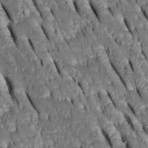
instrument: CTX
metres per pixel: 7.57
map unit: Htu
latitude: -0.8219
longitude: 148.9164
